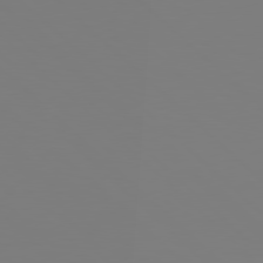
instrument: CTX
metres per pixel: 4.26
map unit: Hpe
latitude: 78.2145
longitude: -162.1389
